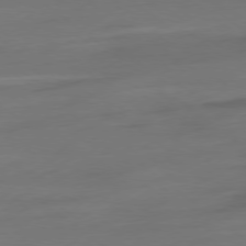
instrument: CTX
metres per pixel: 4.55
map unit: Ap
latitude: -78.7085
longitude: -76.1955
